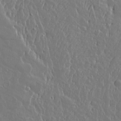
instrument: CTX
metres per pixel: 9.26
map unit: lAvf
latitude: 17.3860
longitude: -126.9325
